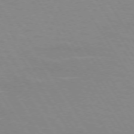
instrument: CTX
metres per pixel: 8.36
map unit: lApd
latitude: 73.2159
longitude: -56.3656
